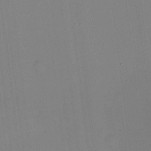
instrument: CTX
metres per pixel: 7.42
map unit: HNhu
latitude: -1.6533
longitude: -6.3656
